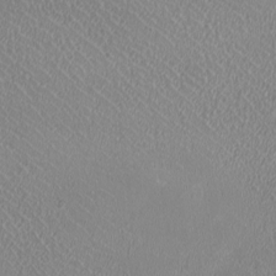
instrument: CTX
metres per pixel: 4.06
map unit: HNhu
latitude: -0.7653
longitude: -1.4804
